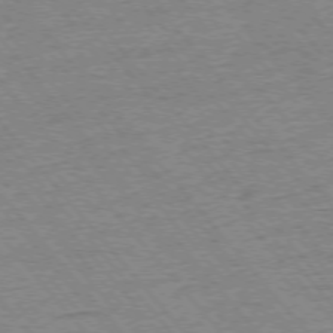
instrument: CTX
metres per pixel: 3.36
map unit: Ap
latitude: -75.8423
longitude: -86.9136
